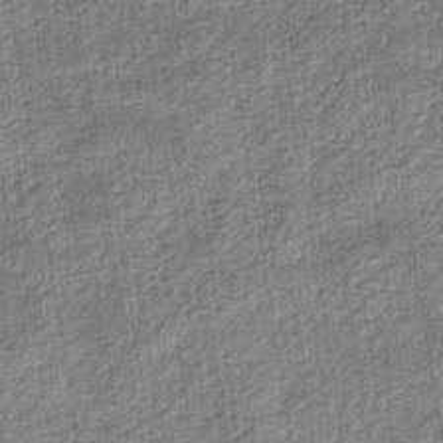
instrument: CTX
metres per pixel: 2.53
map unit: eHb
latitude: -37.2376
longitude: 79.8611
